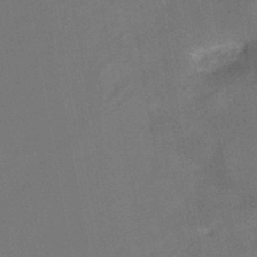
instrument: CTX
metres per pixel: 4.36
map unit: HNhu
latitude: -42.5762
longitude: 91.5210
